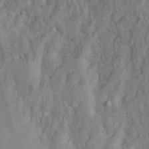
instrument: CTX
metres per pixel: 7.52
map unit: Nhu
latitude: 15.8962
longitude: -30.9136
